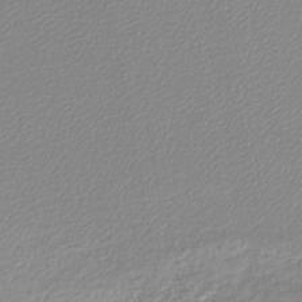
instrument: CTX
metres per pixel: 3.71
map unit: lHb
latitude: -44.4818
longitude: 62.0094
